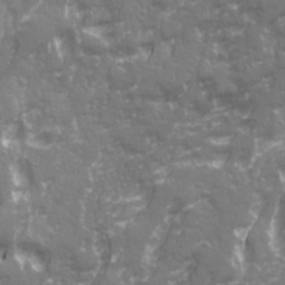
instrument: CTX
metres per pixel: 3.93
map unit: Ave
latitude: 20.8002
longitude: -132.6302
